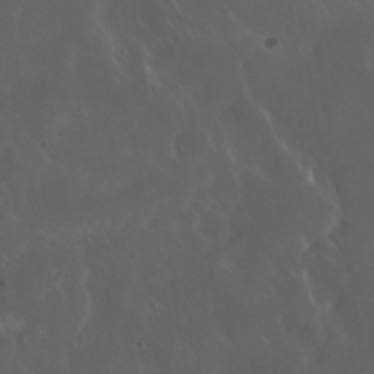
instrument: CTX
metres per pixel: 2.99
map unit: Nhu
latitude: 30.2523
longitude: -58.7246
